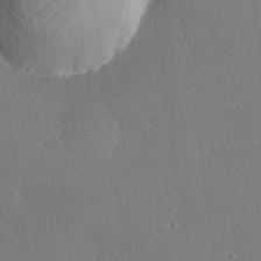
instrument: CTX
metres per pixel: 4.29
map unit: Hve
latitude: 19.1592
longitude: 149.6911
